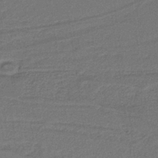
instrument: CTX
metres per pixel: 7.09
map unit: lHb
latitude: -37.6721
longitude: 57.0297
